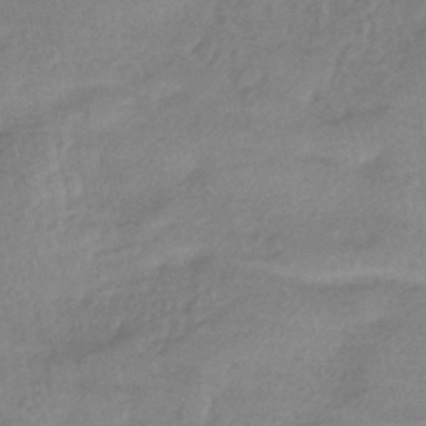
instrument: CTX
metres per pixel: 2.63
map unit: HNhu
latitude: -42.5384
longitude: 90.1984
